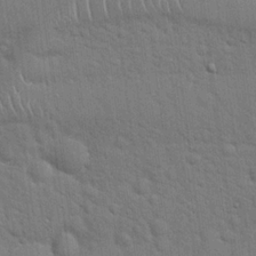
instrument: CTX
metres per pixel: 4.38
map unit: Hto
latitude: 19.4048
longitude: -51.9150
